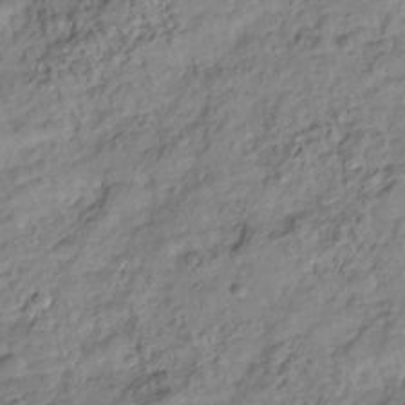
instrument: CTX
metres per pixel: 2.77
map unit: Hve
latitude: -28.8408
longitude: 94.6707
